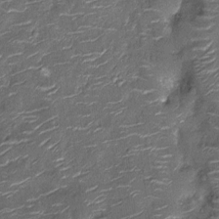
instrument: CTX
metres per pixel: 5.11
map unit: Nhu
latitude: -12.8408
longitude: -22.8380
